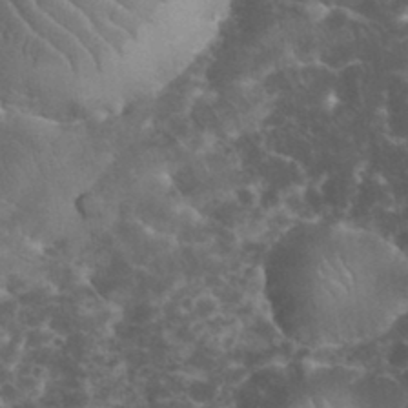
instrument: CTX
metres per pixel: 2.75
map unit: eHh
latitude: 34.0255
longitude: -65.3104
